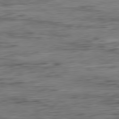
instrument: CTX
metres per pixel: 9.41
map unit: Ap
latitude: -80.9920
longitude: -97.0080
